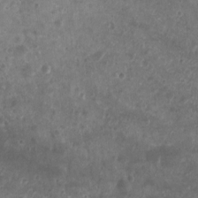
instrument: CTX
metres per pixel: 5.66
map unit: Ht
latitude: 2.7624
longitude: -19.4615
